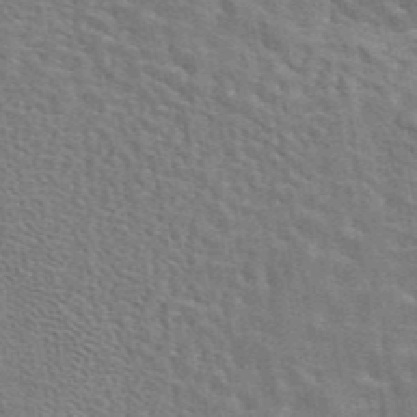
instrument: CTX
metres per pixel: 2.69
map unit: eAb
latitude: 44.6301
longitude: 110.5384
